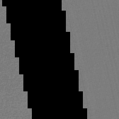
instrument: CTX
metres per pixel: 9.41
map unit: Nve
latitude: -56.5951
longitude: 61.6533
